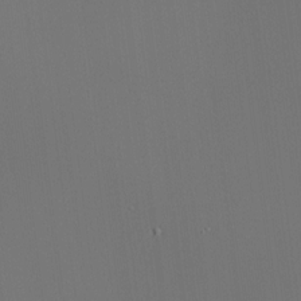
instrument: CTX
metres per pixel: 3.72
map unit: HNhu
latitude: 10.3278
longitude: 22.9353
